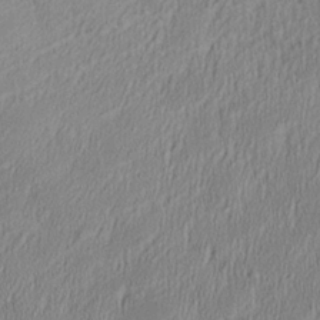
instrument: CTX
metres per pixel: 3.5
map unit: Aa
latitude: 28.2900
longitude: -137.8584
